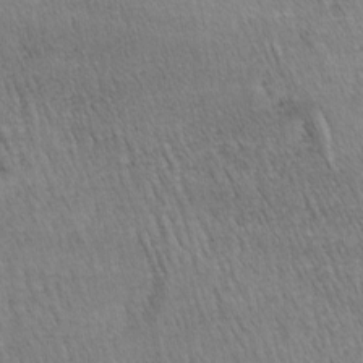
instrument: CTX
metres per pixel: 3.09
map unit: lAa
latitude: -4.1416
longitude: -121.6127
